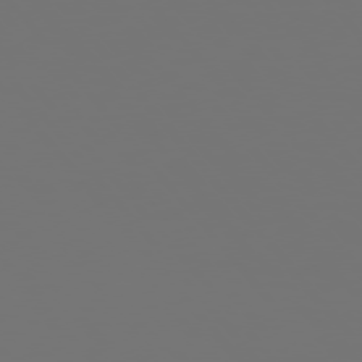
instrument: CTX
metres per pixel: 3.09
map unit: Hpe
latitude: 75.2726
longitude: -124.5356
